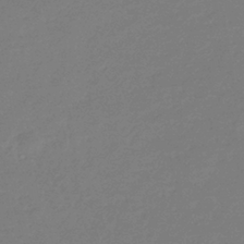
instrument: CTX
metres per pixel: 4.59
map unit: eHb
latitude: -36.6329
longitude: 78.7463
